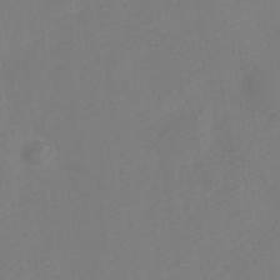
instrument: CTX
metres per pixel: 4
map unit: Nve
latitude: -23.7100
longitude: 107.2943
